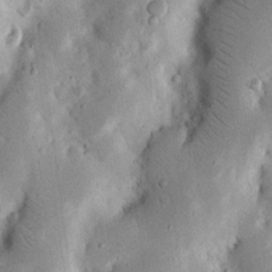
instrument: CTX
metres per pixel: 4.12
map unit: Nhu
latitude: 17.2726
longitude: -74.7624
